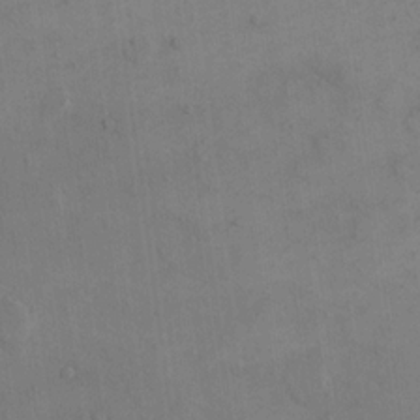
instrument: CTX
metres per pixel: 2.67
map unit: eHh
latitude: 16.8002
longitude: -67.2914
